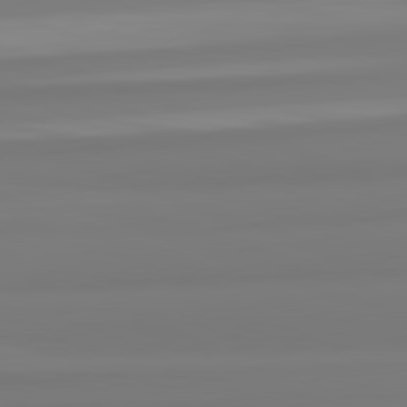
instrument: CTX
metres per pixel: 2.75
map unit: lApd
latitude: 82.5923
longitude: 174.5006
